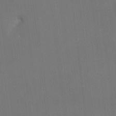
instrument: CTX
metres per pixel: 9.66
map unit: HNhu
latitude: 7.8772
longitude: 4.3495
